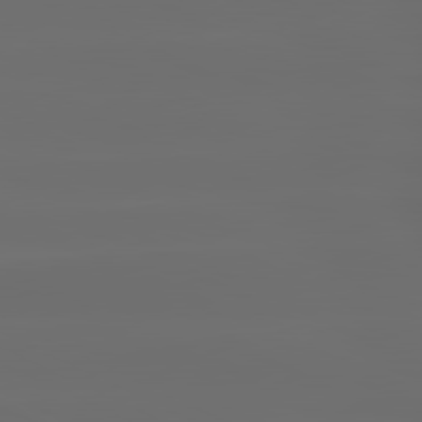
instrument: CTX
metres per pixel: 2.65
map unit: lApd
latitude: 80.8947
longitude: -137.1592
